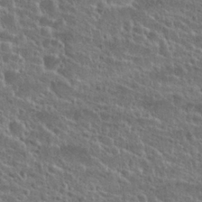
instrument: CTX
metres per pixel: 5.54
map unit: Hto
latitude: 24.9891
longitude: -50.4601
